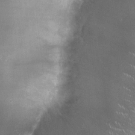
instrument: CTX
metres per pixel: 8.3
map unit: HNhu
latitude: -1.5022
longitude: 0.1795
